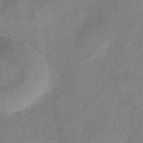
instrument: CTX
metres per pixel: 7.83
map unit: eHh
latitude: -39.8234
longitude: -26.3467
